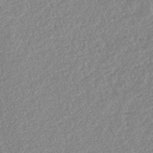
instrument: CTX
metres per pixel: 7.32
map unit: lHb
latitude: -43.3509
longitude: 79.7666
